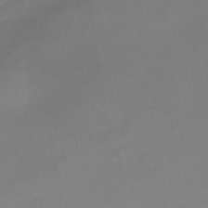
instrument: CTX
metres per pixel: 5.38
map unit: Nhu
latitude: -23.4266
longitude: -70.3656
